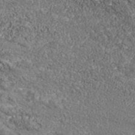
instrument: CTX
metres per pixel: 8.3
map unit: Nhu
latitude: -39.3321
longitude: -84.0255
